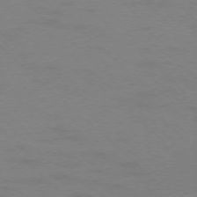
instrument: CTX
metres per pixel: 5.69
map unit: Ap
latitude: -76.1417
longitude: -77.3103
